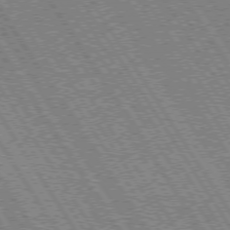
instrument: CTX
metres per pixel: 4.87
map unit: Hpe
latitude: 73.4427
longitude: -141.0647
